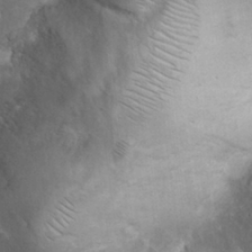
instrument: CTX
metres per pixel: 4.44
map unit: Nhu
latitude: 26.9514
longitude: -65.9717
